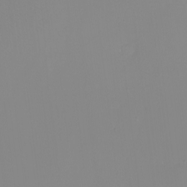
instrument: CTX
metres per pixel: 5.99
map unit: Nhu
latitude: -8.9353
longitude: -81.9150
